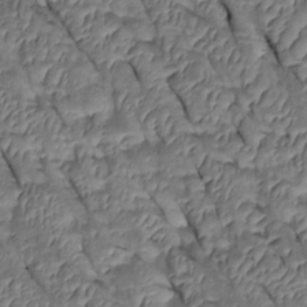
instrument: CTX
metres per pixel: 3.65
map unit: Htu
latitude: 0.6868
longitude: 147.9556
